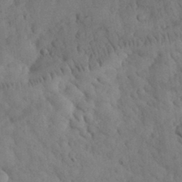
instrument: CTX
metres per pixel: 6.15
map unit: eHh
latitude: 30.9325
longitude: -68.5735
